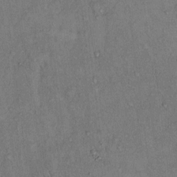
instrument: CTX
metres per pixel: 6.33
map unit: Hto
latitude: 13.2159
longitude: -59.0836
